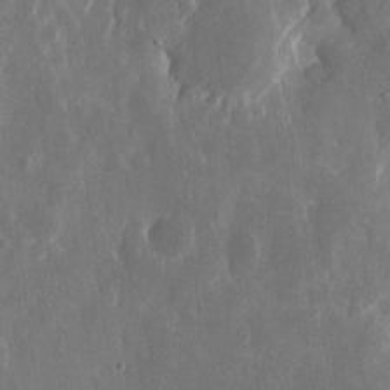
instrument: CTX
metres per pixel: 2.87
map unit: eHh
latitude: 11.1025
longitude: -71.3293
